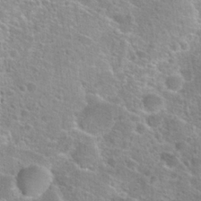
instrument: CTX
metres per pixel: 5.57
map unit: Hto
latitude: 25.0836
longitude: -48.9325
